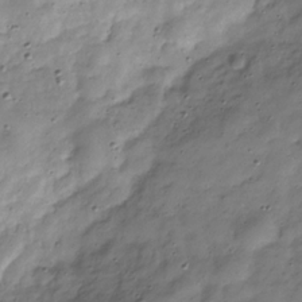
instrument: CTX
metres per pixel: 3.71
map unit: Hve
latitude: -30.7085
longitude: 90.8975
